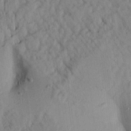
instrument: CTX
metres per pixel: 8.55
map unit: Aa
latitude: 21.3860
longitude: -148.0633
